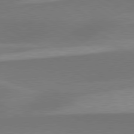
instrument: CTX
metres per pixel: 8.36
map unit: lApd
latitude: 79.7828
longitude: -94.5357
